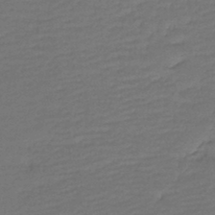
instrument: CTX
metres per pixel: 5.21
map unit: lHb
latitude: -43.7666
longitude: 59.3887
